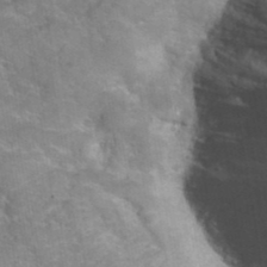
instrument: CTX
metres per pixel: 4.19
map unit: Hto
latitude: 37.6127
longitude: -43.8206
